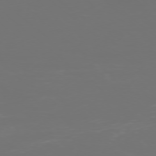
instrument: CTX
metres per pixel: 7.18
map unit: Ap
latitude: -77.4076
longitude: -80.7435
